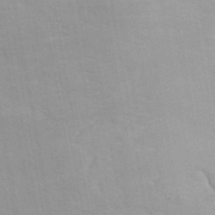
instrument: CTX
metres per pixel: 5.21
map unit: ANa
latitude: 42.5357
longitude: 51.4076
